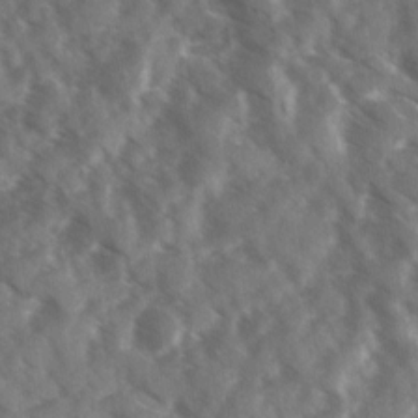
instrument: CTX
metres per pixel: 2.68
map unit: Ave
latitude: 17.8961
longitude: -131.0648
